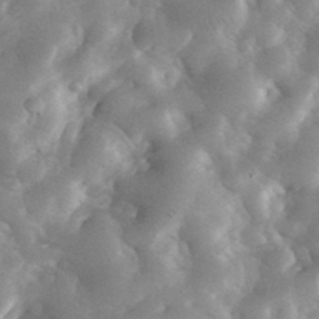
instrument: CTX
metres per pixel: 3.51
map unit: eHh
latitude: 35.6882
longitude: -68.3656
